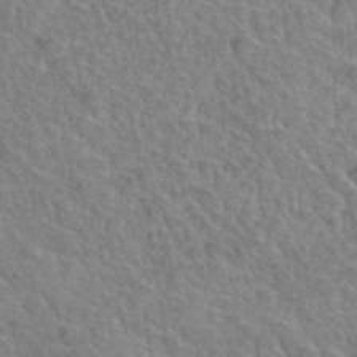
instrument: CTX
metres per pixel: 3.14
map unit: Hto
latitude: 35.8772
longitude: -47.4805
